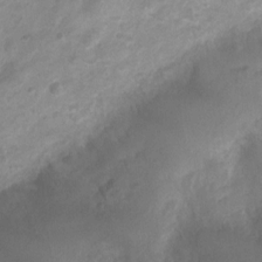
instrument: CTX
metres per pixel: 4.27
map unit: Nhu
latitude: 4.7435
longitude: -18.4034
